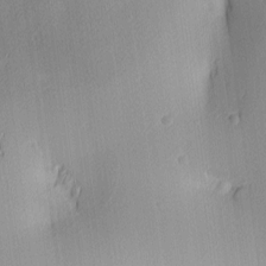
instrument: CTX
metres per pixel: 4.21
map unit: lAa
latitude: 3.1025
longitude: -116.2145
